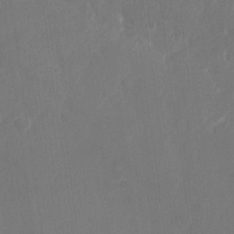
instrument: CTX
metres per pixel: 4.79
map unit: Nhu
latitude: -28.0472
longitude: -68.4601
